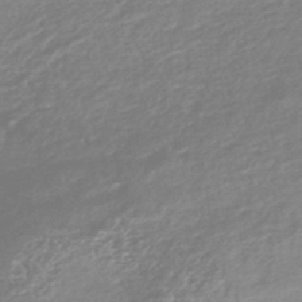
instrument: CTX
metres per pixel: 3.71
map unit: eHb
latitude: -45.6344
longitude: 89.8233
